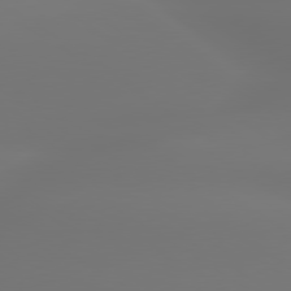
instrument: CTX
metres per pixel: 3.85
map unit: lApd
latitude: 79.9339
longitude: -137.2726
